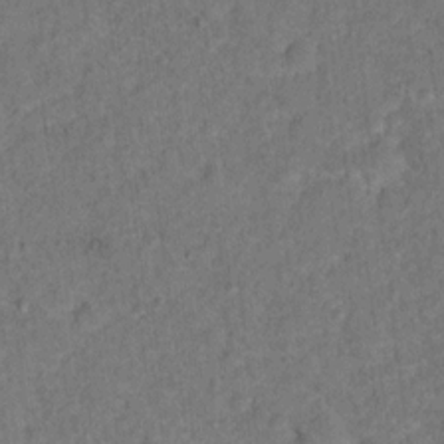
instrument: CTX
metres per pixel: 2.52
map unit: Hto
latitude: 12.4601
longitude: -37.4993
